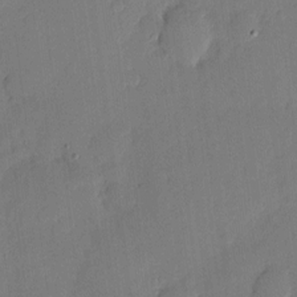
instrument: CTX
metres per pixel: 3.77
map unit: eHh
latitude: 4.6679
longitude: -72.3279
